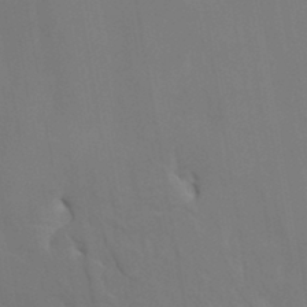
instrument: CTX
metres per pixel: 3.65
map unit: HNhu
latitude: 3.8583
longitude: -8.1767
